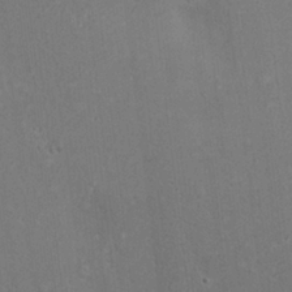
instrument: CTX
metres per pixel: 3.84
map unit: Nve
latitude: -7.2754
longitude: 174.1983
